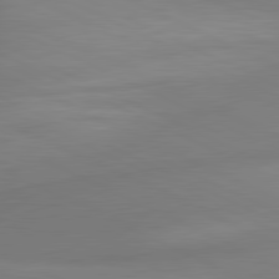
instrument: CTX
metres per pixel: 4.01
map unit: lApd
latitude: 80.9514
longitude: 131.1053
